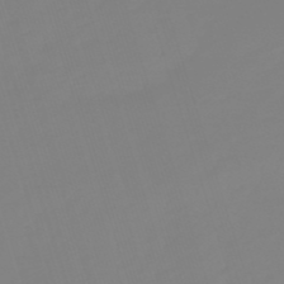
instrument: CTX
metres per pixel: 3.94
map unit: lHb
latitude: -49.5399
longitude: 81.9556
